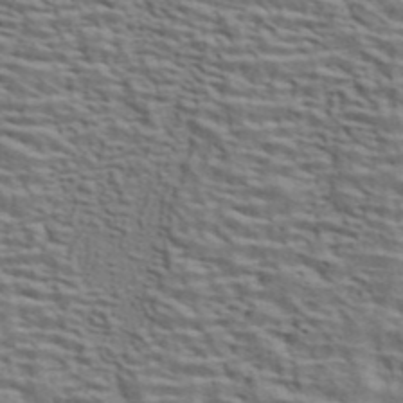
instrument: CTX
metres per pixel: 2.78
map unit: ANa
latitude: 44.8569
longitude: 38.3684
